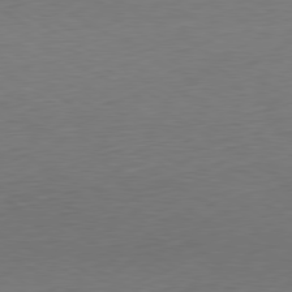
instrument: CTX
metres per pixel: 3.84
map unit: Ap
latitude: -80.5196
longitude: -67.7449
